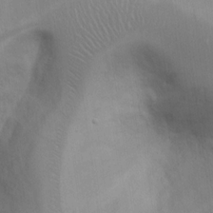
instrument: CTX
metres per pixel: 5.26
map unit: Hto
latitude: 12.5924
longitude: -56.9324
